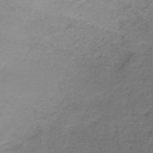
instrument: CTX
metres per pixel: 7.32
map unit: HNb
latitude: -34.9542
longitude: 53.7288
